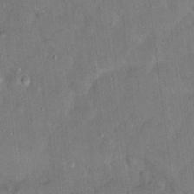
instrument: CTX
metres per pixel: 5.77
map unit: Ht
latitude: 14.2901
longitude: -37.4238
